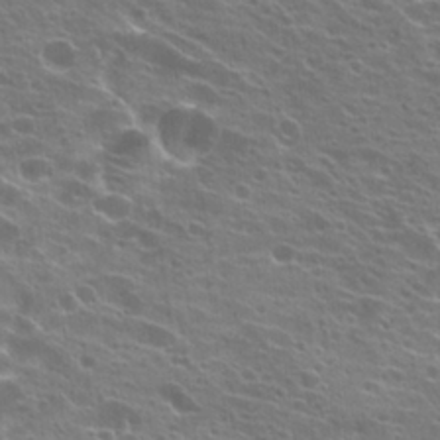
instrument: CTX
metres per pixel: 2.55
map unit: Hto
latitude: 21.6883
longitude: -40.2144
